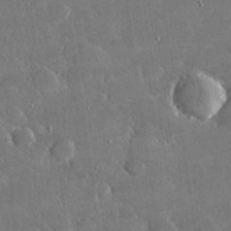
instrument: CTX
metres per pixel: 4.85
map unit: lHvf
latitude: 31.3860
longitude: -93.7827
